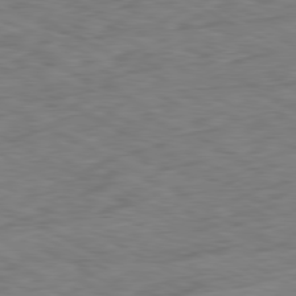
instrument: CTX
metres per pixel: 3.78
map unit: Ap
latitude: -80.6897
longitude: -73.3104
